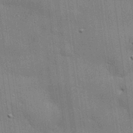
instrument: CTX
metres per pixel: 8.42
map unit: eHh
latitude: 29.6505
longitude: -82.8002
